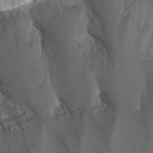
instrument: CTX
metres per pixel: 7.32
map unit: Nhu
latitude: 26.8002
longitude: -50.4034
